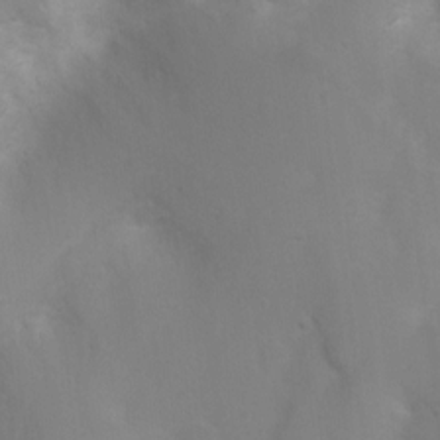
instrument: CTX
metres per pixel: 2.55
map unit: Ht
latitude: 2.7813
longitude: -22.5357
